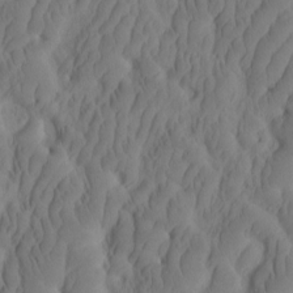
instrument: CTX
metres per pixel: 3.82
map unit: eHh
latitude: -2.1605
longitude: 16.0283
